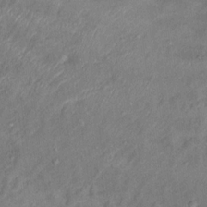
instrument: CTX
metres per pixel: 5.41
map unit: Ht
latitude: 12.9514
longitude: -39.6127
